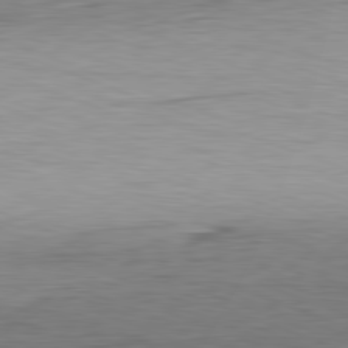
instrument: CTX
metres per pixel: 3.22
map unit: Hpe
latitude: -81.7100
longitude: 10.1039
